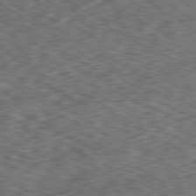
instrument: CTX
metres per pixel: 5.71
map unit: Ap
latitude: -80.0283
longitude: -72.5546
